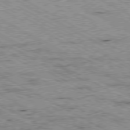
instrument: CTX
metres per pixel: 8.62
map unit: Ap
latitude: -80.5196
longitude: -53.0270
